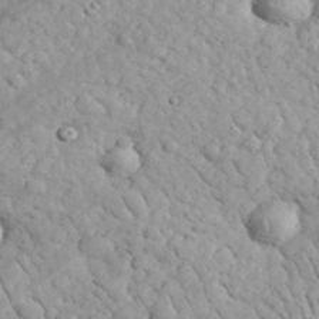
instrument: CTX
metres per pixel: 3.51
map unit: lHvf
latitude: 35.0269
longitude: -86.3656
